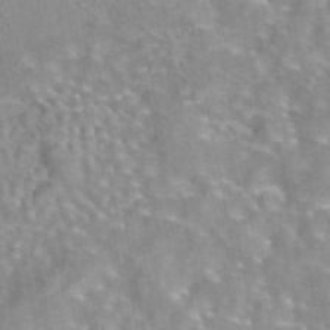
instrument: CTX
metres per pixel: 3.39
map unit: eAb
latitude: 44.0444
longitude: 108.1795
